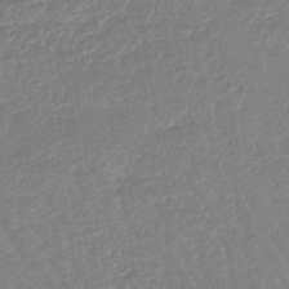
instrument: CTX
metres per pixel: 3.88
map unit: lHb
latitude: -44.1606
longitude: 79.9367
